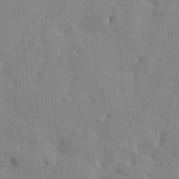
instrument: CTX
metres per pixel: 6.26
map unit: lHvf
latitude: 24.1955
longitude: 143.4454
